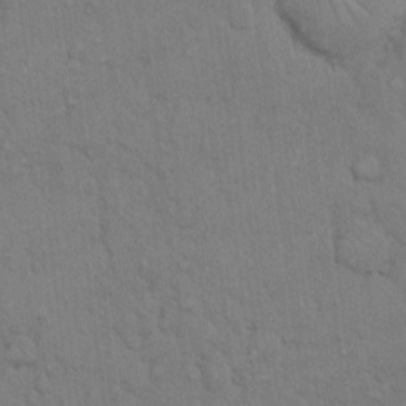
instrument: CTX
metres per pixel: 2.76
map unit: Hto
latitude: 10.3656
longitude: -61.4048
